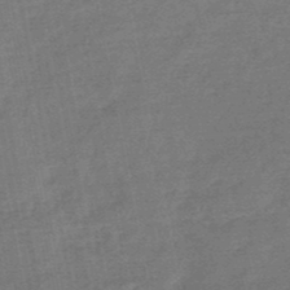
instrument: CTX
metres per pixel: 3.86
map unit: HNb
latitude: -49.2943
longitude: -39.1214
